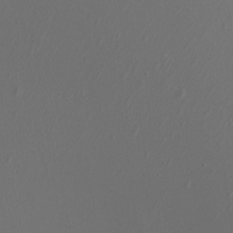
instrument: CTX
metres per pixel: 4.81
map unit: Nhu
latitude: -7.5777
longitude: -75.1592
